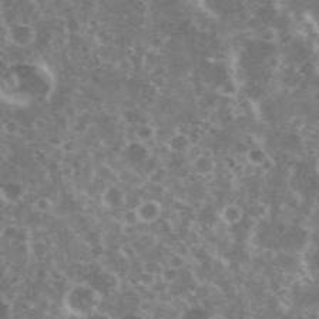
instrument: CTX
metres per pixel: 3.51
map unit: eHh
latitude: 35.4237
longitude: -59.5371
